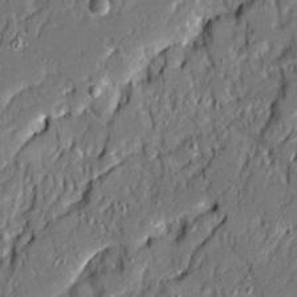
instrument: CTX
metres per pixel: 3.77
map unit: Ave
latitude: 19.9528
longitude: -128.4601
